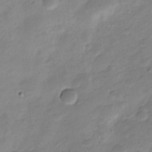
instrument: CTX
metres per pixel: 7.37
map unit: Nve
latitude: -23.1998
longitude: 105.6722
